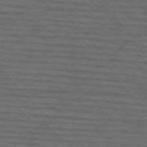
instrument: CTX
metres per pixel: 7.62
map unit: lApd
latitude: 75.3482
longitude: -82.7624
